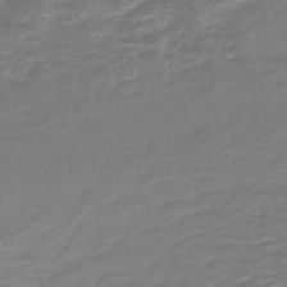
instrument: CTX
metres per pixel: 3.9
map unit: HNb
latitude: -46.9541
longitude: 53.1620
